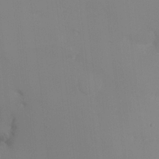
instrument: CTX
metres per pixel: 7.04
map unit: Ht
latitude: -8.6518
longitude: -28.1767
